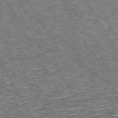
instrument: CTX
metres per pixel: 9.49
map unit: Hpe
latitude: 72.9892
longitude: -125.5182
